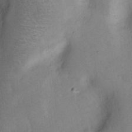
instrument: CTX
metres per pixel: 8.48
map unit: Nhu
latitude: 13.4616
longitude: -29.7260
